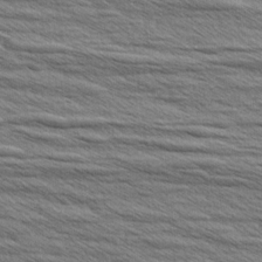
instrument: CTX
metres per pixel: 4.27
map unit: Aa
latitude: 6.0822
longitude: -136.5924
